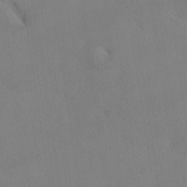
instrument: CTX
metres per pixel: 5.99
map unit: ANa
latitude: -39.4077
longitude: 95.8233
